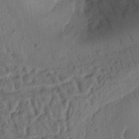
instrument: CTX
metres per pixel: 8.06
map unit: Ht
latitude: 10.5735
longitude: -75.1970
